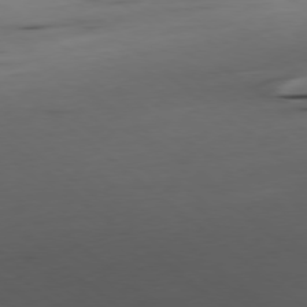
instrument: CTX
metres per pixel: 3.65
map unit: Ap
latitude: -79.0297
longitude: -59.8205
